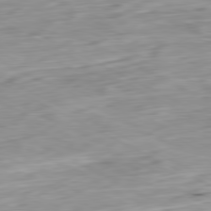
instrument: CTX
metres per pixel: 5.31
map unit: Ap
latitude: -81.0298
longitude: -70.4979
